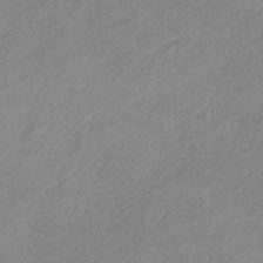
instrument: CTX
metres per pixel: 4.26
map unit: HNb
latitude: -31.4832
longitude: 62.8219
